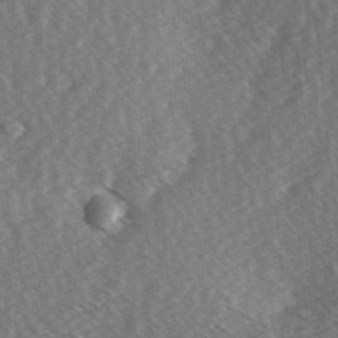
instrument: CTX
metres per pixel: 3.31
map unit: Hve
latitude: 2.8758
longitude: -123.7450
